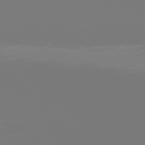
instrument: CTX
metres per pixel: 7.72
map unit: Hpe
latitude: 77.2348
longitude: -137.0837
